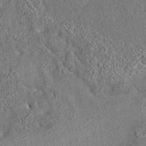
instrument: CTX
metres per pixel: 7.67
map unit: eAb
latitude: 35.6316
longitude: 113.7856
